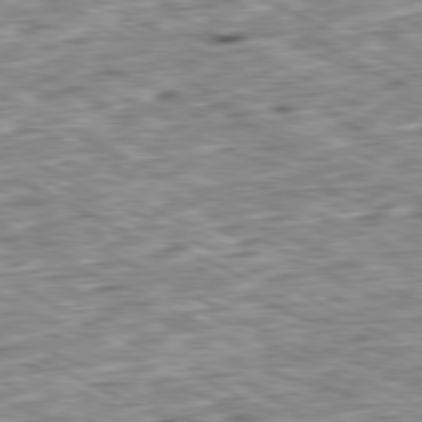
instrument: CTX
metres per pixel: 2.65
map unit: Ap
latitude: -80.8030
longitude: -87.3293
